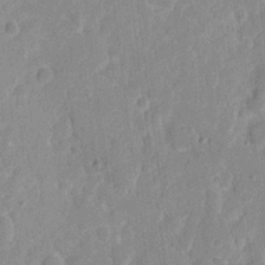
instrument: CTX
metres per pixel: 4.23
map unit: eHh
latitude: 7.8772
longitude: -67.2537
